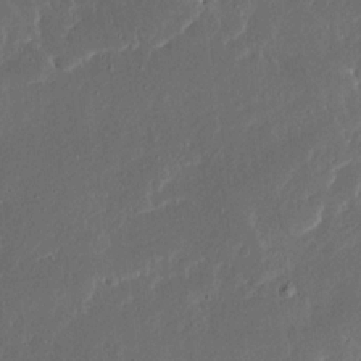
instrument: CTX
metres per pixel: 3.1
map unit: Ave
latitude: 14.9703
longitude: -138.8380
